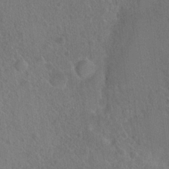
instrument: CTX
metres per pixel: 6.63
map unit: Hto
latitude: 18.0444
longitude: -39.9339
